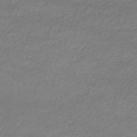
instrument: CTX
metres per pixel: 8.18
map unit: eHb
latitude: -33.0865
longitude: 69.9556
